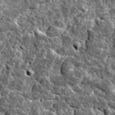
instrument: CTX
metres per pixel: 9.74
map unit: Ave
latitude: 17.7450
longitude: -135.0080
